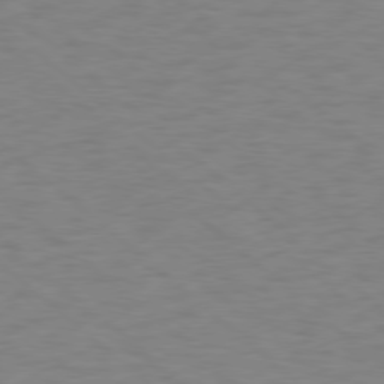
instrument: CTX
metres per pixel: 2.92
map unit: Ap
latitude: -78.5195
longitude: -68.2334
